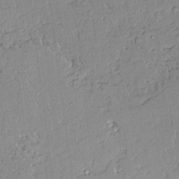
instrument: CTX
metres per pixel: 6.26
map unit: Aa
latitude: 10.6869
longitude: -129.1025
